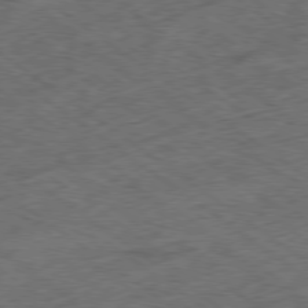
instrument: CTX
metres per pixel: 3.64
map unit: Ap
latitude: -79.3887
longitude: -52.4412
